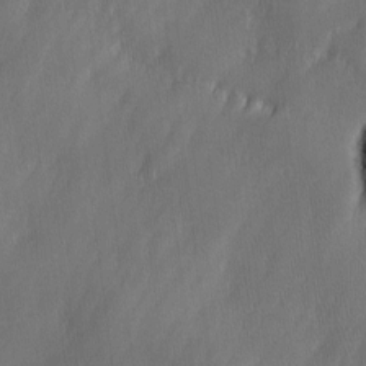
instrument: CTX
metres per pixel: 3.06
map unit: Ave
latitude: 9.9906
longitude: -105.5183
